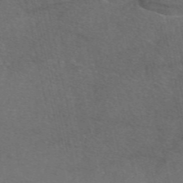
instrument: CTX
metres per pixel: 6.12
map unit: eAb
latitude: 47.8773
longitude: 111.2942
